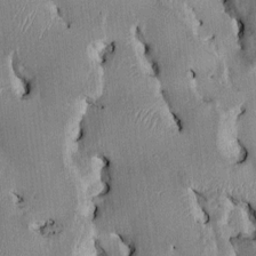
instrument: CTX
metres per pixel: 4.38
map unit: HNhu
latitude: 1.4993
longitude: -5.4804
